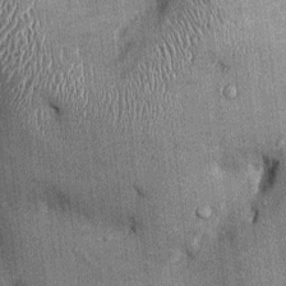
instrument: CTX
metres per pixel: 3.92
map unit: Ht
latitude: -2.5195
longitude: -12.8569
